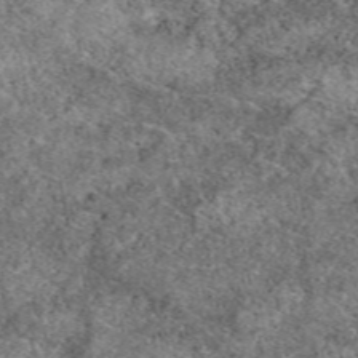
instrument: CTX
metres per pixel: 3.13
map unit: eAb
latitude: 49.4615
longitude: 108.9731
